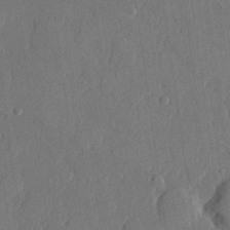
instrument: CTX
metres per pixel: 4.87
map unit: lHvf
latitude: 22.1767
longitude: 145.2943
